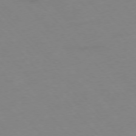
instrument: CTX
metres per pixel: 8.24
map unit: Hpe
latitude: -76.4440
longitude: -19.6694
